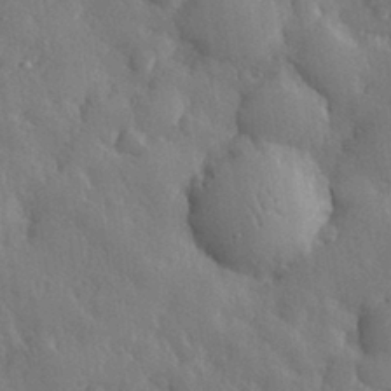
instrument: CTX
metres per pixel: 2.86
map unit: eHh
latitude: 30.5546
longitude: -79.1592
